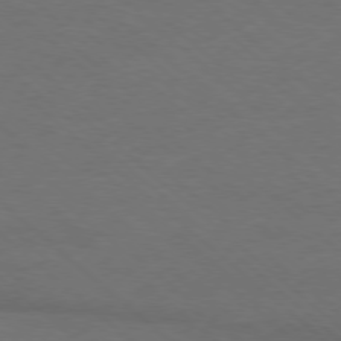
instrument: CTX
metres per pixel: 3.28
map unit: Ap
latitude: -78.4629
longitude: -86.0822
